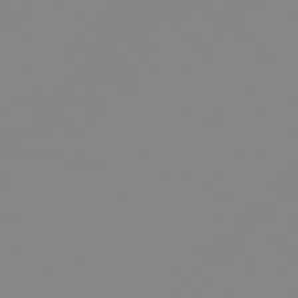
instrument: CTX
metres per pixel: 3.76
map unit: Hpe
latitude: 77.3670
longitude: -139.7072
